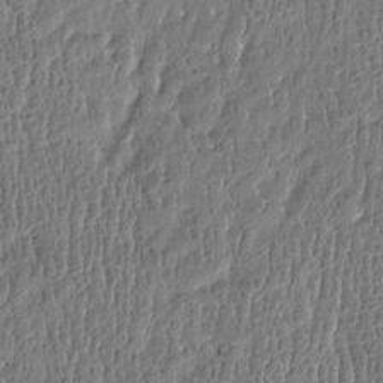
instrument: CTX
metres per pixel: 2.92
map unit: Htu
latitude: -4.1039
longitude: 176.0283
